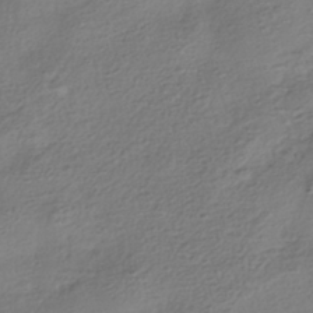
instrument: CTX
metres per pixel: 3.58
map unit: HNhu
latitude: -41.3698
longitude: 99.6911
